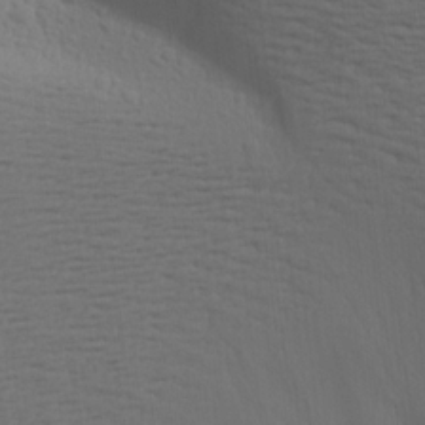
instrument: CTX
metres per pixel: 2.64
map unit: Aa
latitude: 19.1214
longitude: -143.8017
